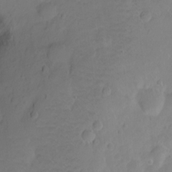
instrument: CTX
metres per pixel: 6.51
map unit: Ht
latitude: -9.0108
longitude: -36.3090
